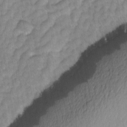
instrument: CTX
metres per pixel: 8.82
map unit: Ave
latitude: -1.3132
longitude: -113.7072
